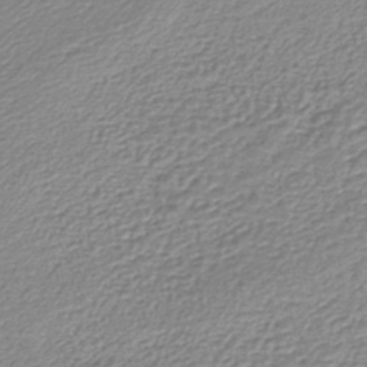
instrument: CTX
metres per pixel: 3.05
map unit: lHb
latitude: -43.3887
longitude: 68.9352
